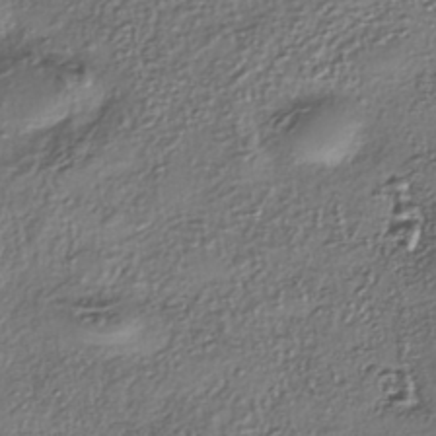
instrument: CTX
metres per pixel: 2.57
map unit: eHh
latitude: -42.6707
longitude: 123.0487
